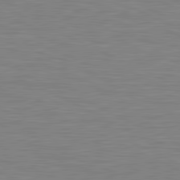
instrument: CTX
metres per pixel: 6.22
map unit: lApd
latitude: 81.2348
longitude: -169.8772
